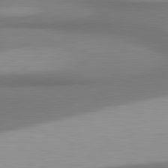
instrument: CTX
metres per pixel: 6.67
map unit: lApd
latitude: 80.8947
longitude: 175.1998
